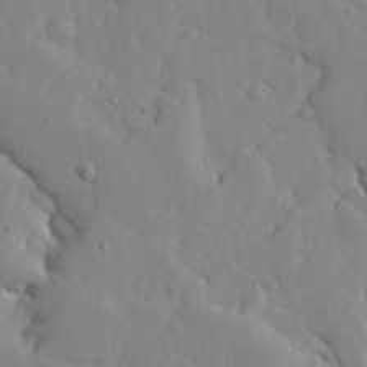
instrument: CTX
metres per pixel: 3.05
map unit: Ave
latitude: 13.3104
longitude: -133.3104
